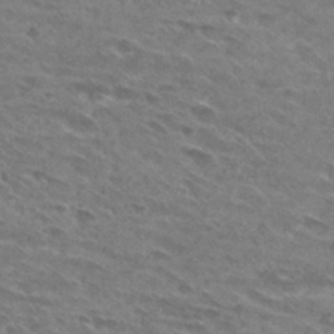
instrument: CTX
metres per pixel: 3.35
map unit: Hto
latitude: 29.7638
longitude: -44.4979
